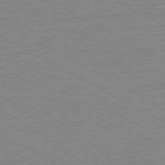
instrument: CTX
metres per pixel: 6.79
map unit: Ap
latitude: -77.5966
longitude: -74.8758
